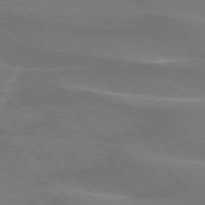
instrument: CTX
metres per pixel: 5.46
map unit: lApd
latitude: 74.2523
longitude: -61.6316
